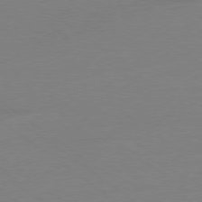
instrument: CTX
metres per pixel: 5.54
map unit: Ap
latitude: -78.8597
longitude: -97.9906
